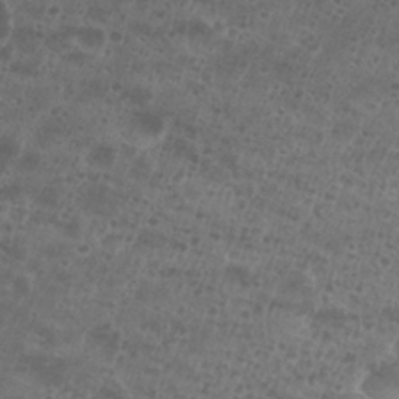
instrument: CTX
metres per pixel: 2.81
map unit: Nhu
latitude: 26.8758
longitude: -52.1767
